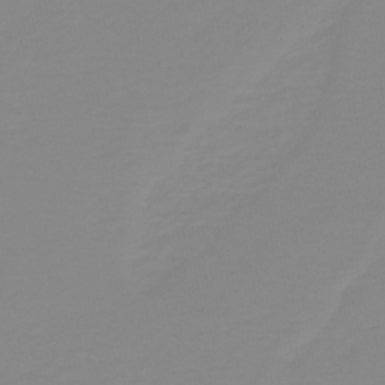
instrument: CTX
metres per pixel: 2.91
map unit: HNb
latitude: -44.3117
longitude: 51.4832
